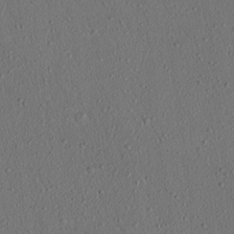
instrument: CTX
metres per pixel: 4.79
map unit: lAvf
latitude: 7.9717
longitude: 168.3306
